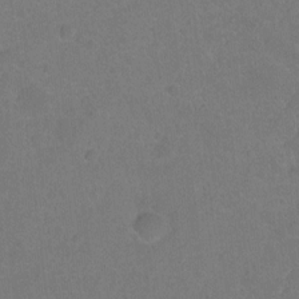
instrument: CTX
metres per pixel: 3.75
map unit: Hto
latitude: -4.0472
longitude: -35.8205
